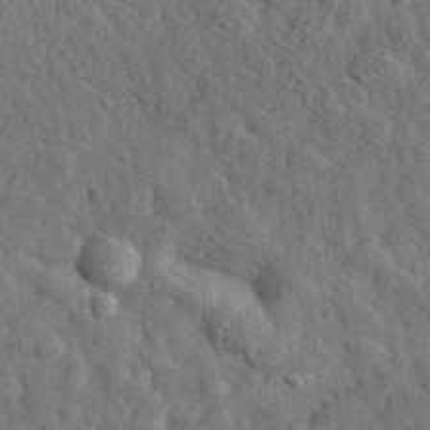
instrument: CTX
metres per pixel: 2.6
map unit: eHh
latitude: 36.3845
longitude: -79.9717
